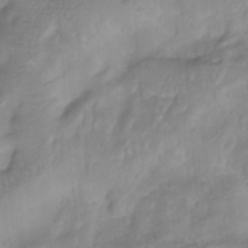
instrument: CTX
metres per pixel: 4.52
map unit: Nhu
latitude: -4.4629
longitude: -84.6680
